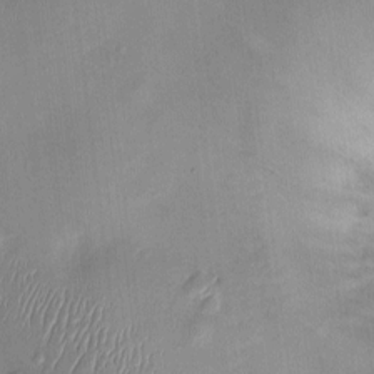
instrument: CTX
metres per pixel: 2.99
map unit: Nhu
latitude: 0.1955
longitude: -14.5168
